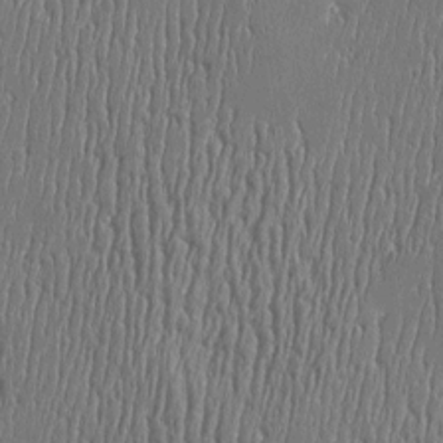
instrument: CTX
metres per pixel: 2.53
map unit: Htu
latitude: -5.6344
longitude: 175.5021
